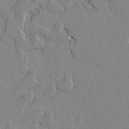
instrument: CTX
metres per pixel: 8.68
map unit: lAvf
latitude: -4.8975
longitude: -114.0633
